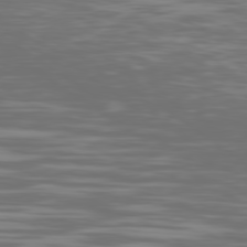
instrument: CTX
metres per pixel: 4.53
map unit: Ap
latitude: -79.6344
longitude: -103.6883
